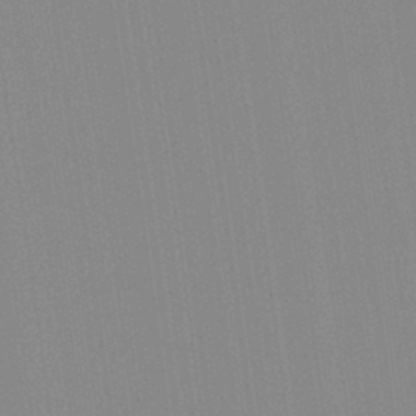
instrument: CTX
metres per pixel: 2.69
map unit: Aa
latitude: 32.4034
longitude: -142.8002
